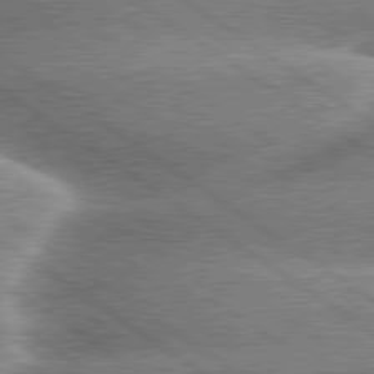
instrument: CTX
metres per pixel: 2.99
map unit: lApd
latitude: 79.7639
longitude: -135.8772
